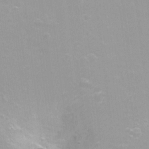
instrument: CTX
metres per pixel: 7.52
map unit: Ht
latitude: -8.4629
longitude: -35.5182
